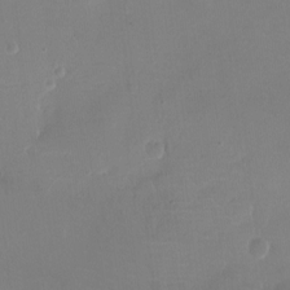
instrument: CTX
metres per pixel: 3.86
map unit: Ht
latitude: -16.1984
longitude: -41.0269
